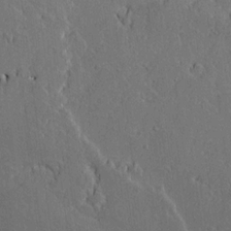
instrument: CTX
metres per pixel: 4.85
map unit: lAvf
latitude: 15.8206
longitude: -126.4979
